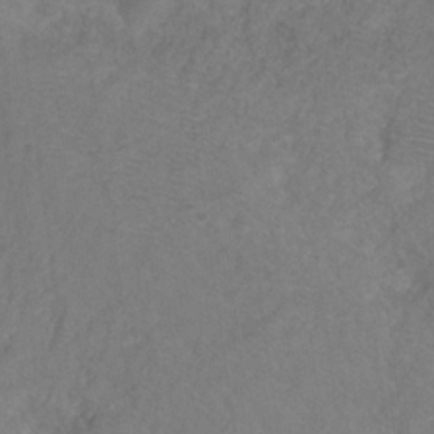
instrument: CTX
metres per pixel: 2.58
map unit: HNhu
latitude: -28.4062
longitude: 74.9731
